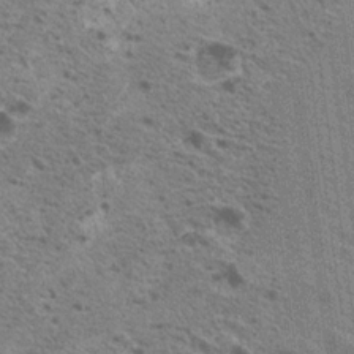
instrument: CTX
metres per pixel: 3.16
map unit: Nhu
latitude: 19.2537
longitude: -31.0270
